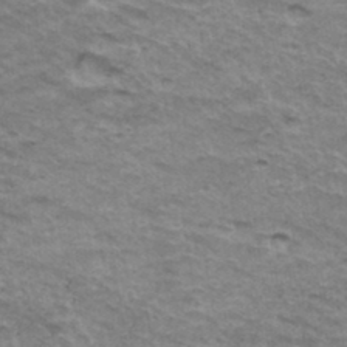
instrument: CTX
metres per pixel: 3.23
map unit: Hto
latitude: 36.4223
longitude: -42.7246
